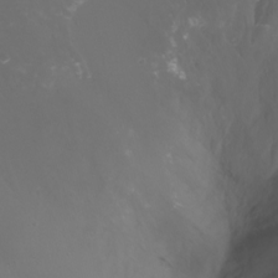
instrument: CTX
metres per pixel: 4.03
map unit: Nhu
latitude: -7.1620
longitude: -74.7246
